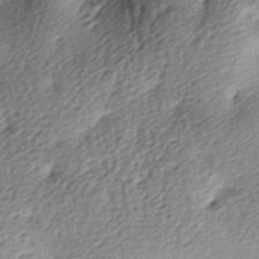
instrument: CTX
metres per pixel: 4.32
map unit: lAa
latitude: -9.1242
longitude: -126.8569
